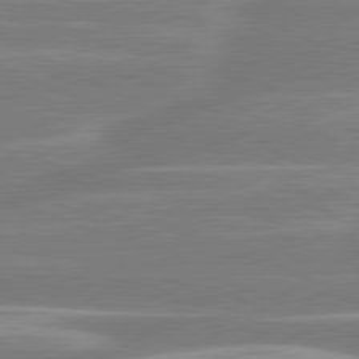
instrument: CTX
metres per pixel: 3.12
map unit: lApd
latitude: 81.0647
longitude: -130.7625
